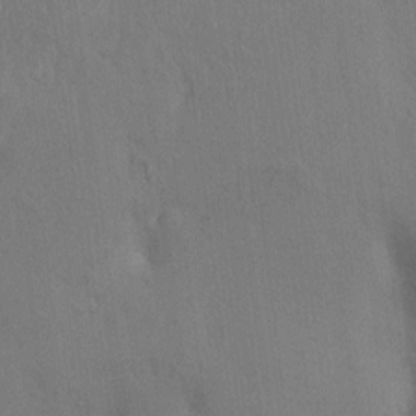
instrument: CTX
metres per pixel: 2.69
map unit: HNhu
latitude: 6.8758
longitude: -3.3104
